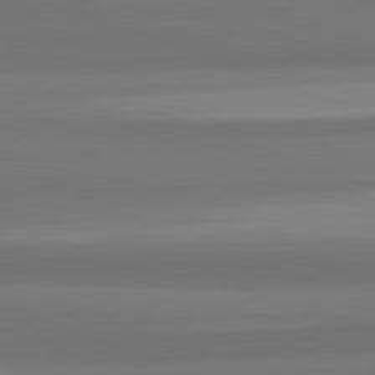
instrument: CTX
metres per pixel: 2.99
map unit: lApd
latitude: 82.4034
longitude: 176.0661
